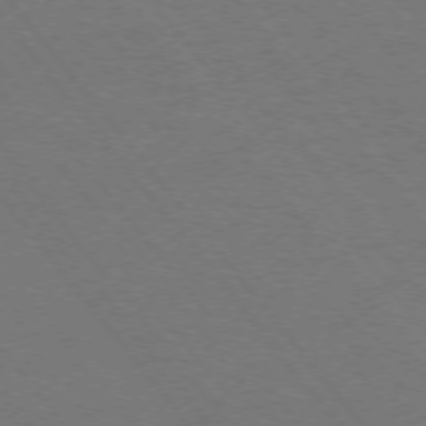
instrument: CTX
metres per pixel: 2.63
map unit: Ap
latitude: -75.9556
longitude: -74.8569
